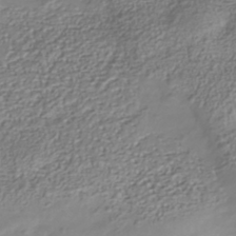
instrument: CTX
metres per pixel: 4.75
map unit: Nhu
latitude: -41.3887
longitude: -85.6883
